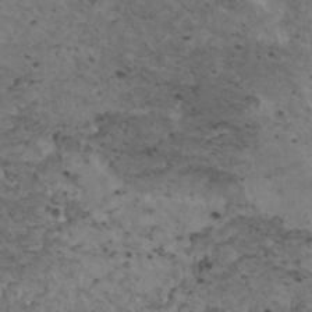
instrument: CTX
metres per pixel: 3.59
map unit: HNhu
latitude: 3.2726
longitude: 4.5762
